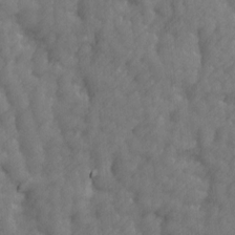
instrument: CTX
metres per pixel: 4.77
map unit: Ave
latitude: 13.5749
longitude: -105.2159
